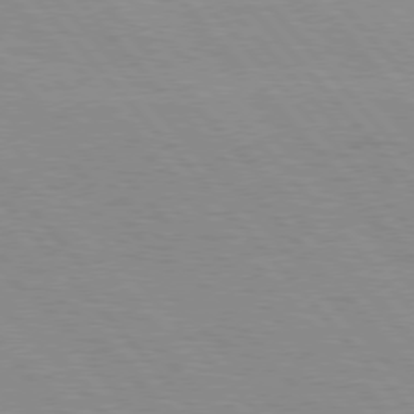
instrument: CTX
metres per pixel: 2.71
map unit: Hpe
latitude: 76.5923
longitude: -153.5749
